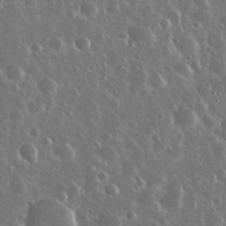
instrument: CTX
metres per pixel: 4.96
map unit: Nhu
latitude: 30.7247
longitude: -56.0633
